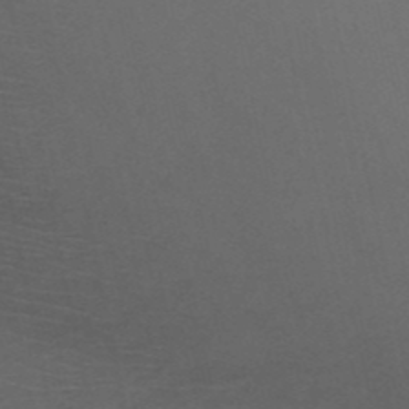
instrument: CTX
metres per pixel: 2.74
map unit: HNb
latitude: -50.6518
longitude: -43.1214
